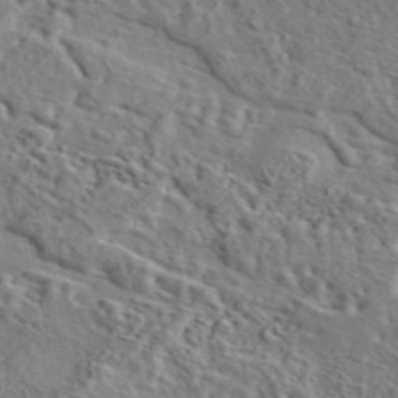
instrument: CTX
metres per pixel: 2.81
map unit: eAb
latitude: 43.4804
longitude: 114.1983
